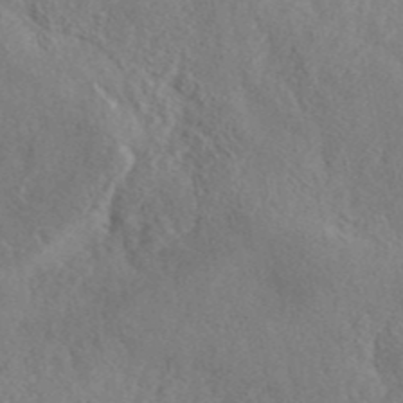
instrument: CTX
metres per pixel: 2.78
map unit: ANa
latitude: 42.5924
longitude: 53.5021
